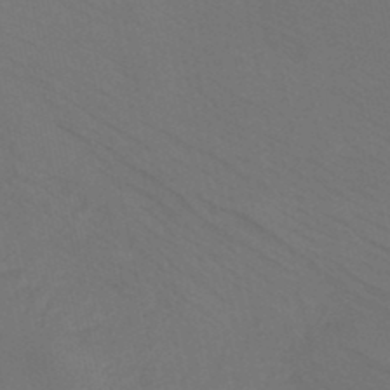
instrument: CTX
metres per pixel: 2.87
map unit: HNb
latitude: -46.8408
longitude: -44.6679
